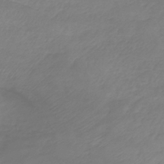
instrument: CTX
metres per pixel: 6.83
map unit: lHb
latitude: -40.0850
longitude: 70.1228
